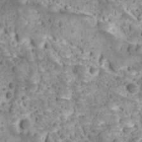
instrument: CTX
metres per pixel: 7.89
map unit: Ave
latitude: 11.6316
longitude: -105.4994
